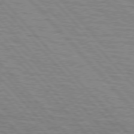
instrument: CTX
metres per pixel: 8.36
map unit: lApd
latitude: 76.7435
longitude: -72.4601
